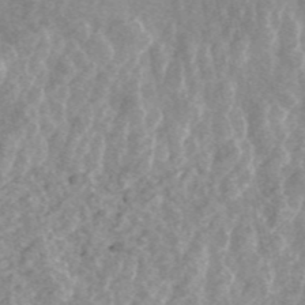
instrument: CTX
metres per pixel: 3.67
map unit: ANa
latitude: 45.3859
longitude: 29.3321
